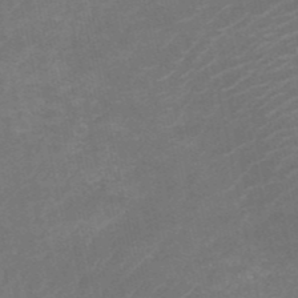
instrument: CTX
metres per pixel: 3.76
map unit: HNb
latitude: -51.2376
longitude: -48.3089
